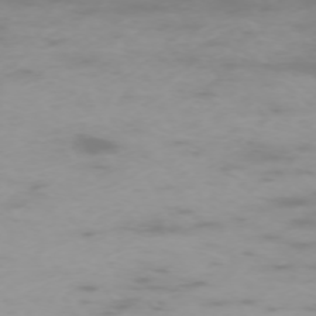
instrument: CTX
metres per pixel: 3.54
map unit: Hpe
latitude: -73.7288
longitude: 4.5573
